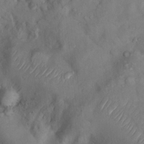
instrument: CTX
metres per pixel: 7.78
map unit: Nhu
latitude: 9.1025
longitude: -23.0836
